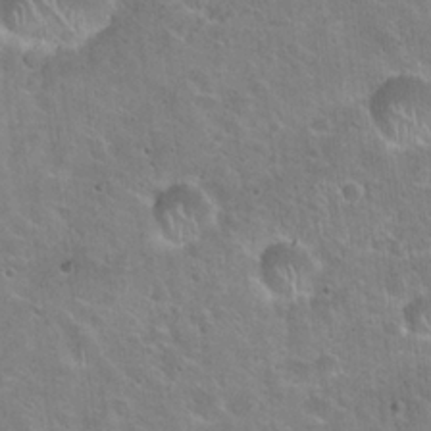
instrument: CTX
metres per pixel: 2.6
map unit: Hto
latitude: 22.2333
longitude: -51.4804
